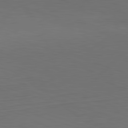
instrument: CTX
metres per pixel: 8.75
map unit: Hpe
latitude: -82.6518
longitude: 11.0298
